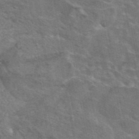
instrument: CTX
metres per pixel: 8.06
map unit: eAb
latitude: 44.7435
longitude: 107.2754
